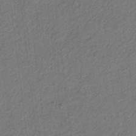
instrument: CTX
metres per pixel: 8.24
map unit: eHb
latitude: -30.3117
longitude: 65.9178
